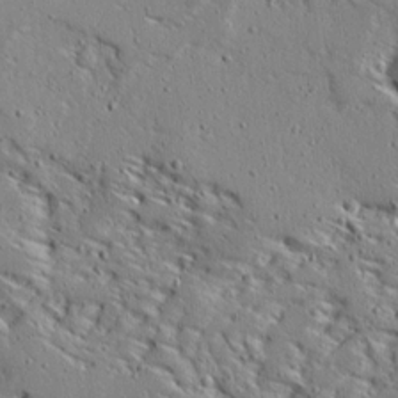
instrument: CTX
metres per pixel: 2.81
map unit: Ave
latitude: 13.7072
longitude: -138.3845
